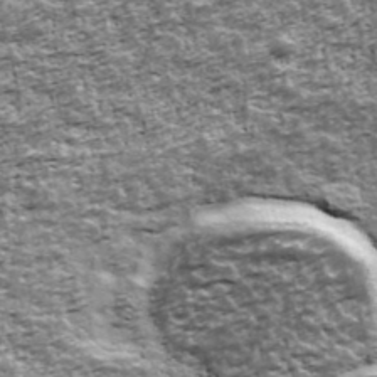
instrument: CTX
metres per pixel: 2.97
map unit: Ave
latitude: 42.2901
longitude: -111.7828
